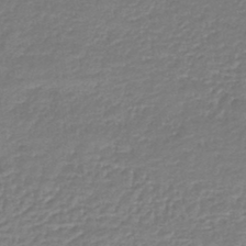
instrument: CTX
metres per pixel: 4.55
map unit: lHb
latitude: -44.9731
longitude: 59.5399
